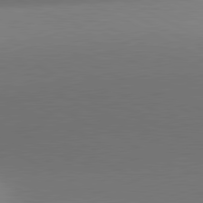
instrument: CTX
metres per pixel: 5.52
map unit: lApd
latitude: 81.1781
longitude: 134.7652
